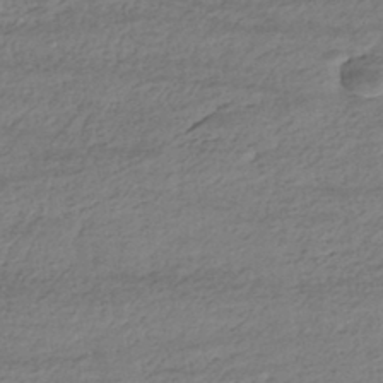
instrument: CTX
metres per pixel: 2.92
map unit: HNhu
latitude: -43.8611
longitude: 105.8422
